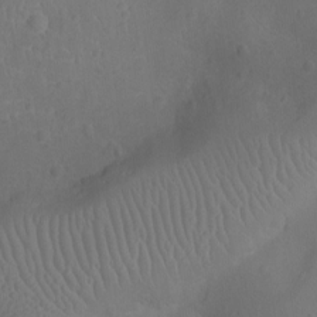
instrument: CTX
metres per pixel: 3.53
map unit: Ht
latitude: -10.2173
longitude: -21.6694
